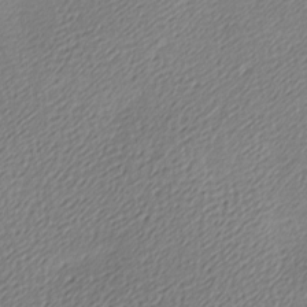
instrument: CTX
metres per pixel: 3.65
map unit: lAa
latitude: -9.8611
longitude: -127.0081
